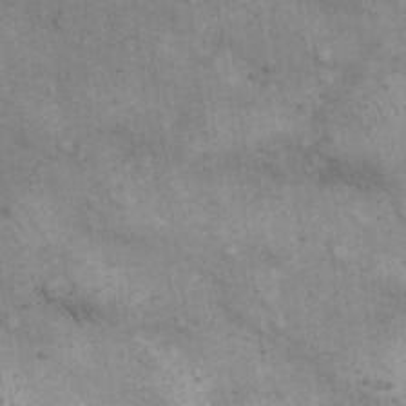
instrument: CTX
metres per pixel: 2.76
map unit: eHh
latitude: 17.3293
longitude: -63.3482
